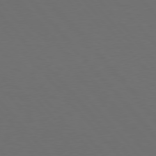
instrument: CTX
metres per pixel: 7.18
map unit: Hpe
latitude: 76.7435
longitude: -162.9892
